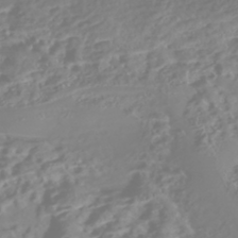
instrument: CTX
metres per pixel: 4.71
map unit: Nhe
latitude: -46.5762
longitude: 152.0472
